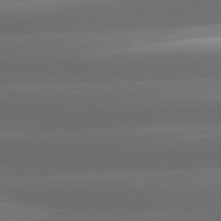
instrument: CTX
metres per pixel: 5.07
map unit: lApd
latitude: 81.0836
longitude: -143.8017
